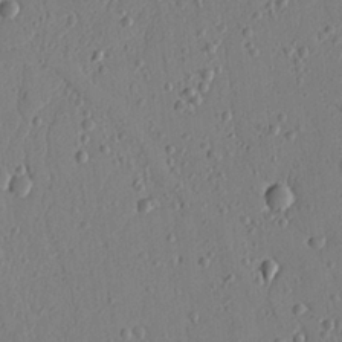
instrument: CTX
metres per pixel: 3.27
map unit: Ht
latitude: 9.2915
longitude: -78.2523
